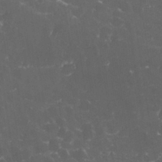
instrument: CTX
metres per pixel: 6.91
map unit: eHh
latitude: 32.7435
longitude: -61.4615
